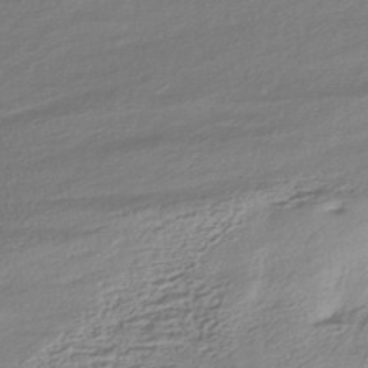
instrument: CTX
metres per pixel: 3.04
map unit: HNhu
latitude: -43.0675
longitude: 103.9367
